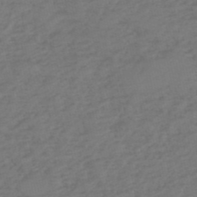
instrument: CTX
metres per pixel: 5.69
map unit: eHh
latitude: -51.8422
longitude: -24.7813
